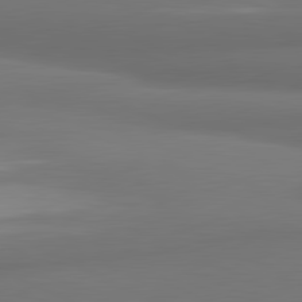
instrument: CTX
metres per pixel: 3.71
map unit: lApd
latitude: 81.6505
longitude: 172.5196
